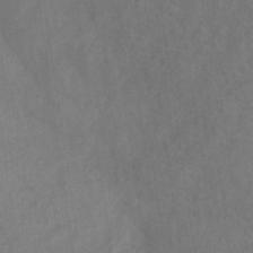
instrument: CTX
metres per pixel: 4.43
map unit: HNb
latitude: -31.1431
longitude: 62.2928
